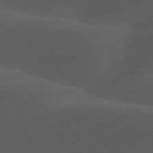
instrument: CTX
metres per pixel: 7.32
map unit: lApd
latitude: 77.9150
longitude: -54.5357
